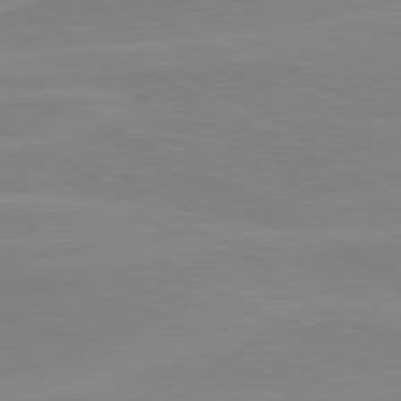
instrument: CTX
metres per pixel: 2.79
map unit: lApd
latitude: 80.5735
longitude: 170.7463
